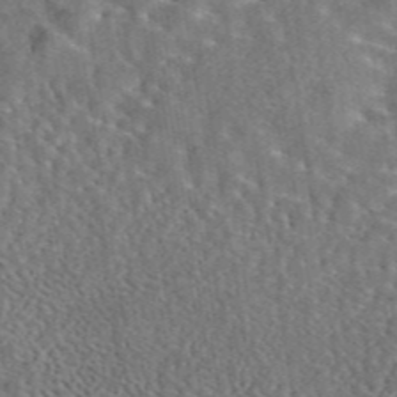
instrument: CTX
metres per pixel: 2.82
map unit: eAb
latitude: 44.2522
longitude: 111.0297
